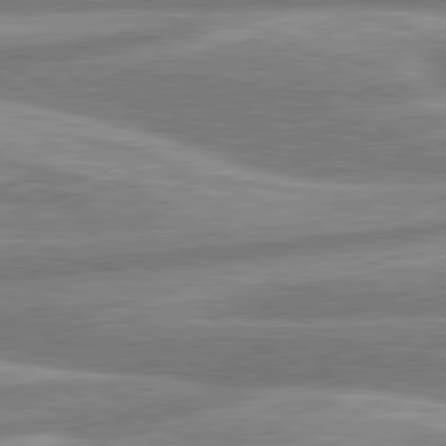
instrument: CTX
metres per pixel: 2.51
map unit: lApd
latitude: 80.6868
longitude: -165.6505
